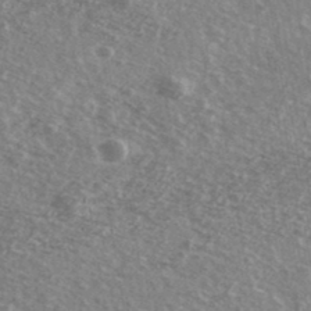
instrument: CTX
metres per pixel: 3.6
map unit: Ave
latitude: 39.2726
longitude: -109.4237
